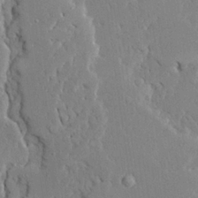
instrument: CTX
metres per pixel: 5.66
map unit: Ave
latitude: 23.6883
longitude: -130.9514
